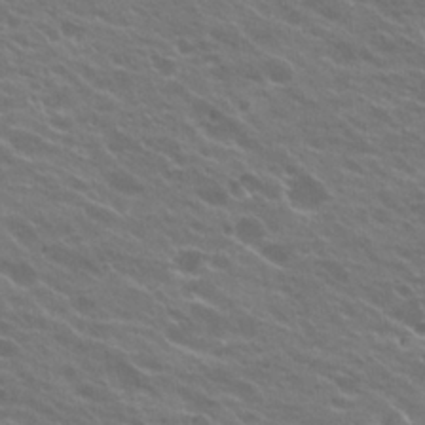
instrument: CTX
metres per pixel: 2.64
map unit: Hto
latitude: 23.6316
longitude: -37.5749
